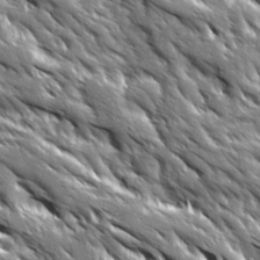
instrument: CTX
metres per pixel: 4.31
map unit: Ave
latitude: 19.7449
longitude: -135.6883
